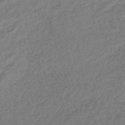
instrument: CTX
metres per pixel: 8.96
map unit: lHb
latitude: -42.7085
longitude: 69.5210
